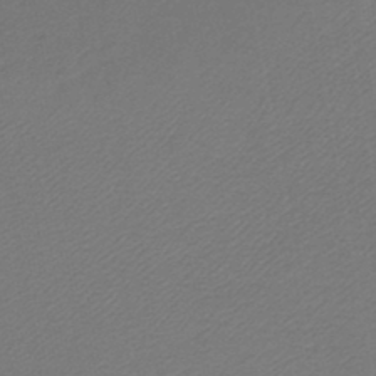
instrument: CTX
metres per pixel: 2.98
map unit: lHb
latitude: -43.2942
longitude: 62.2739
